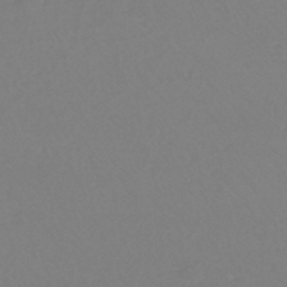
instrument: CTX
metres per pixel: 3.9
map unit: eHh
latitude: -45.1431
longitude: -29.4804
